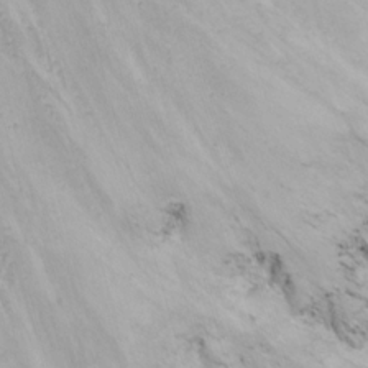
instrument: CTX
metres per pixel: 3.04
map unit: Nhu
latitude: -8.8219
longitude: -65.7827
